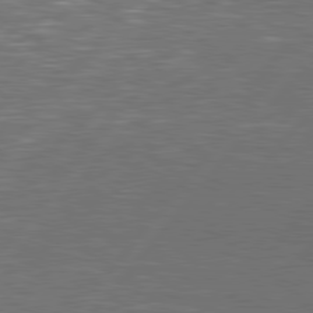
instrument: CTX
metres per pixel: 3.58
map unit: Hpe
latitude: 78.1200
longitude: -120.8758
